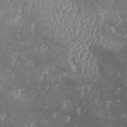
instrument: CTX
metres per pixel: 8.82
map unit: HNhu
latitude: -2.5384
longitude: 11.0109
